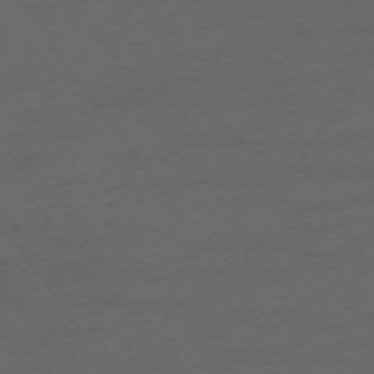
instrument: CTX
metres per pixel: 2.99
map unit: Ap
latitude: -74.0850
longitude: -74.5168
